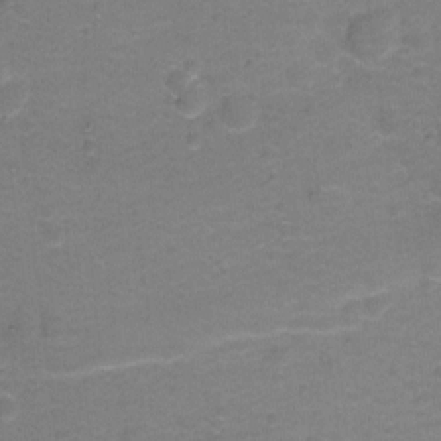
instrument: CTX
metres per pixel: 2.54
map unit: Hto
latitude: -0.8786
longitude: -34.3845
